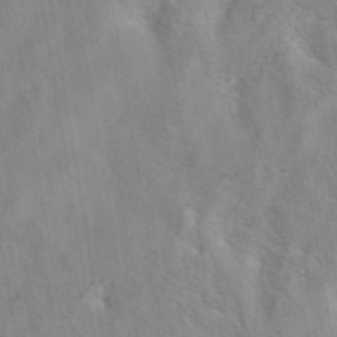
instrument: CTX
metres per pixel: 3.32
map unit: eAb
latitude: 41.0269
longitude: 106.4818
